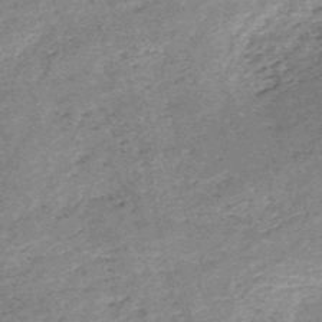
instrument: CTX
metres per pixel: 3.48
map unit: HNb
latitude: -53.3131
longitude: -40.6490
